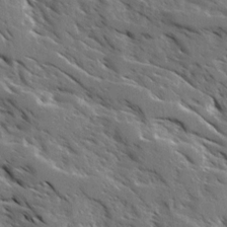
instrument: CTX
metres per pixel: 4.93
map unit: Ave
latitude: 16.4979
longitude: -130.7436
